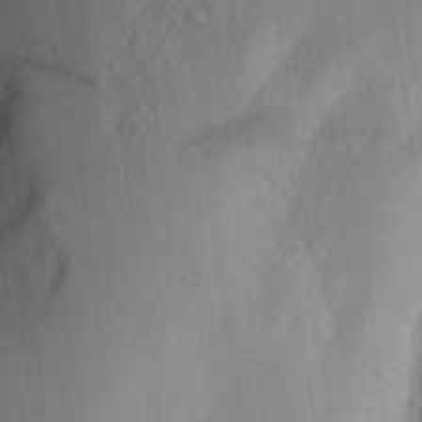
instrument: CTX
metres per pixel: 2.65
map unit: Aa
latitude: 28.4223
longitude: -145.6883
